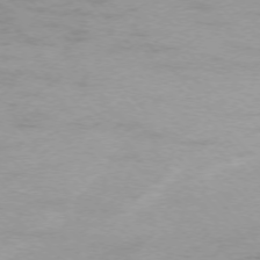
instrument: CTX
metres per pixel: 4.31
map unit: Ap
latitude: -75.8612
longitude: -77.5182
